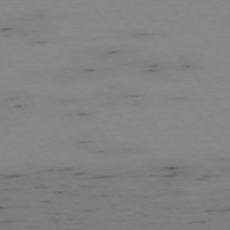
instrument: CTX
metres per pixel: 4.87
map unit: Hpe
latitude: -74.7086
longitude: 3.0864
